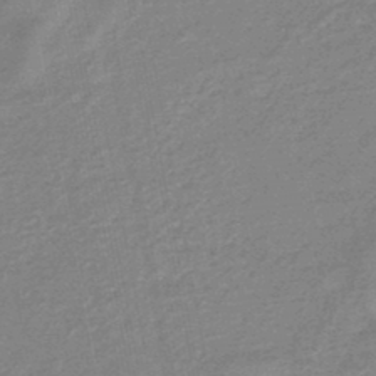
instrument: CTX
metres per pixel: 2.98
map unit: eHb
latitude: -45.6533
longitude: 82.2928
